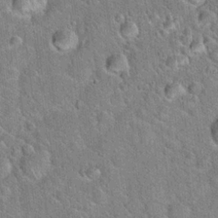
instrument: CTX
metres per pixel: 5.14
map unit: Hto
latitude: 20.0633
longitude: -50.8191
